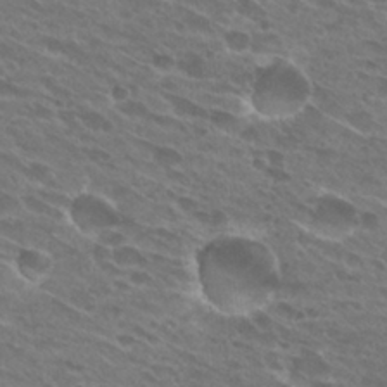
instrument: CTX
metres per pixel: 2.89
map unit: Hto
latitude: 27.6127
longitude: -42.2901
